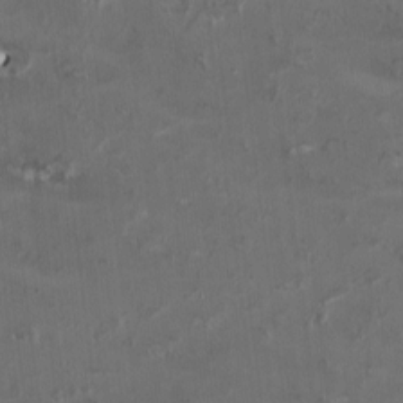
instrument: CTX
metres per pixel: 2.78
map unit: HNhu
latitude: 1.7638
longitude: -3.8394
